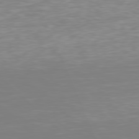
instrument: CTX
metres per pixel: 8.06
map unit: Hpe
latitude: 77.7638
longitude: -162.5357
